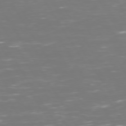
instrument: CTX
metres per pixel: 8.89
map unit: Hpe
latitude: 72.7813
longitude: -126.7813
